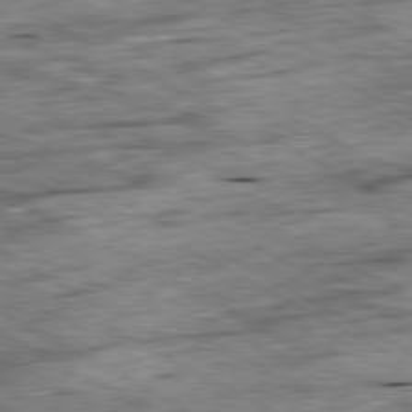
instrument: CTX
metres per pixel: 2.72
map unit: Ap
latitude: -80.7652
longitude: -89.6694
